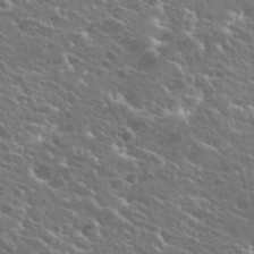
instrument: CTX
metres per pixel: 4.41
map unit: Hto
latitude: 26.1956
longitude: -45.0080
